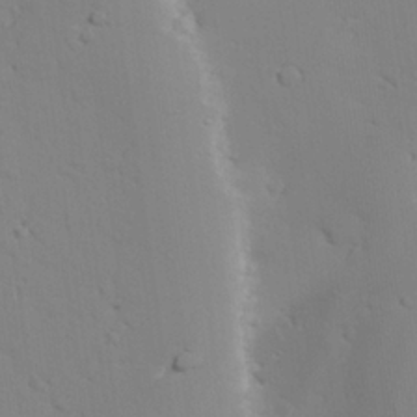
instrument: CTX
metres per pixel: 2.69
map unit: lAvf
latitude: 26.2145
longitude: -110.1011
